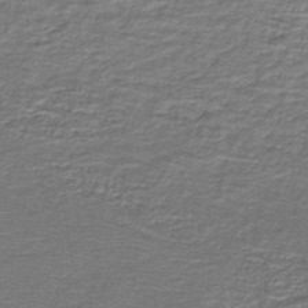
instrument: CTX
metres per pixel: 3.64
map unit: lHb
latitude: -44.9353
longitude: 57.6155
